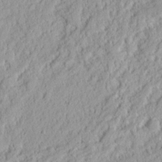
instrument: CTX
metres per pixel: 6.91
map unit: Nhu
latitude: 13.0459
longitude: -73.7639
